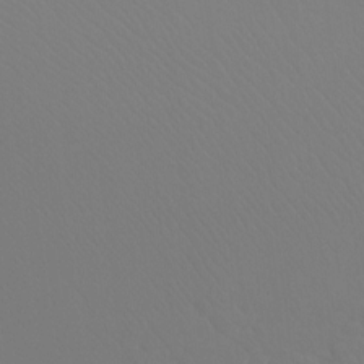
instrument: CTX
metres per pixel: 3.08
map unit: Ht
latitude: -8.5952
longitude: -32.5546
